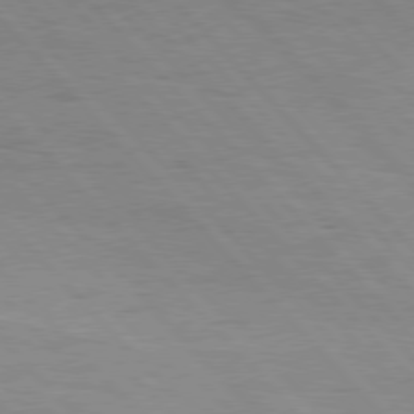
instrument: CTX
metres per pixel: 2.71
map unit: Hpe
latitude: 76.9324
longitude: -154.0822
